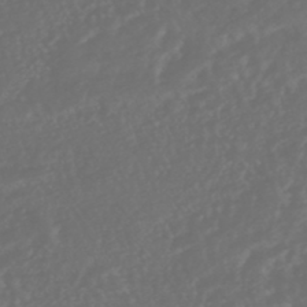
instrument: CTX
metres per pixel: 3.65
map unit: HNhu
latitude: -47.5399
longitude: 97.7289
